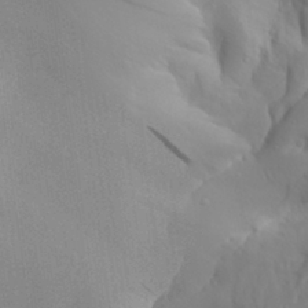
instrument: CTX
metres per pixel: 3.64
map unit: Aa
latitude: 29.9150
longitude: -133.5749
